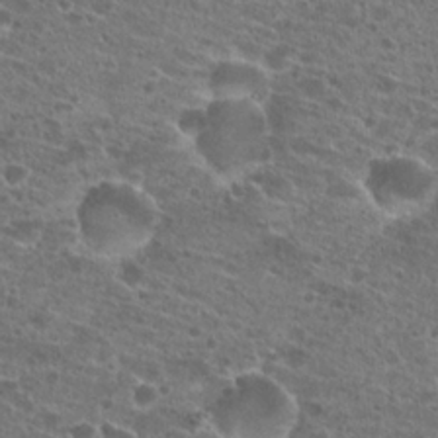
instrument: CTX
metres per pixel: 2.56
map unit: Hto
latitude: 21.9339
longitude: -41.4237
